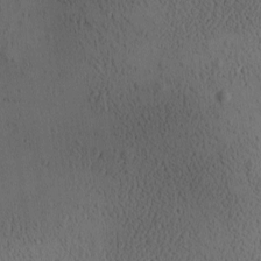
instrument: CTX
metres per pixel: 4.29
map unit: Ave
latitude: -9.5588
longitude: -121.9717
